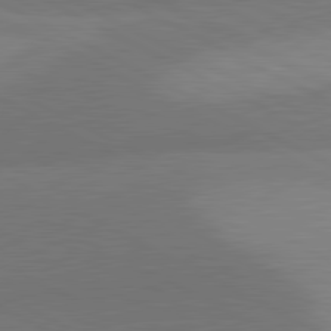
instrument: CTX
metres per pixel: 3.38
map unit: lApd
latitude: 81.1781
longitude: 127.6344
